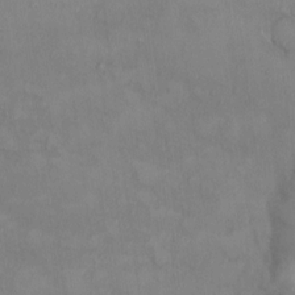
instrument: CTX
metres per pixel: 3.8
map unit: HNhu
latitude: 4.3089
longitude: 7.5966
